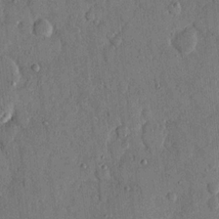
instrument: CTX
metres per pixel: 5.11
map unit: eHh
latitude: 14.1200
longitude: -68.1578
